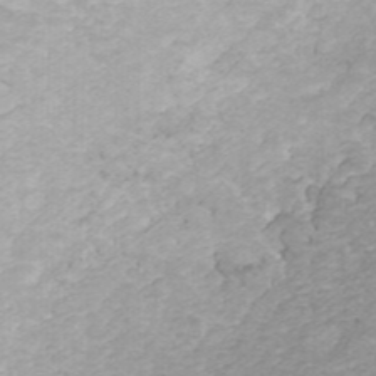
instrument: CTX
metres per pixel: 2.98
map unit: ANa
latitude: 42.8569
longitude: 26.0094
